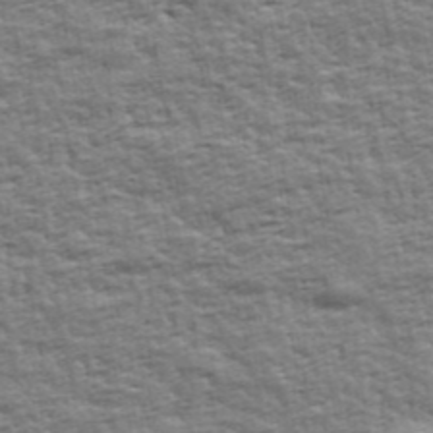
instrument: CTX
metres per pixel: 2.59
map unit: Ave
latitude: 43.0081
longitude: -112.2333
